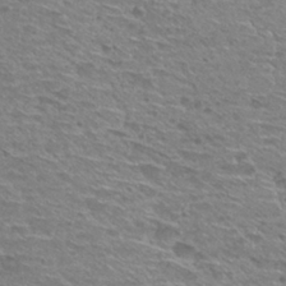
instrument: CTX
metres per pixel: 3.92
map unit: Hto
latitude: 30.1389
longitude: -47.4427
